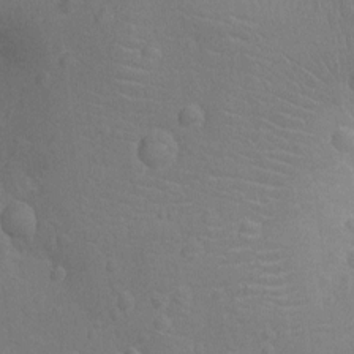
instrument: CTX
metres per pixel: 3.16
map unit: Nhu
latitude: -14.8408
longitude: -25.2537
